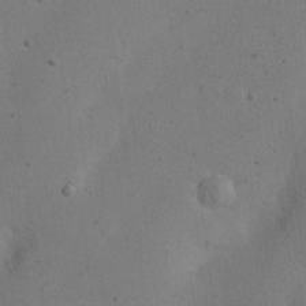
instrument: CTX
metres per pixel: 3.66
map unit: eHh
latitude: 24.1955
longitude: -69.9150
